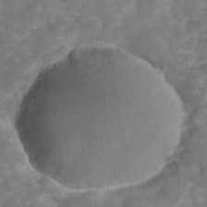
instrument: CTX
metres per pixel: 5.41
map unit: Hve
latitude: -30.1228
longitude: 93.6911
